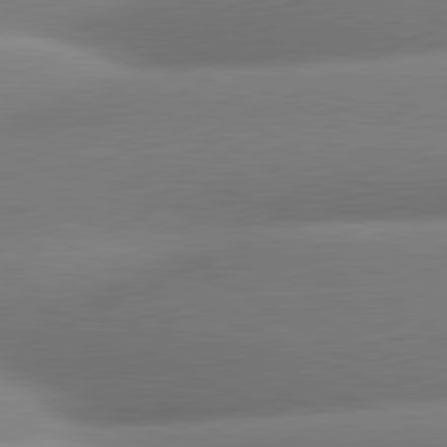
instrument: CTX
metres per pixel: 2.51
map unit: lApd
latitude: 80.4790
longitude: -159.8017
